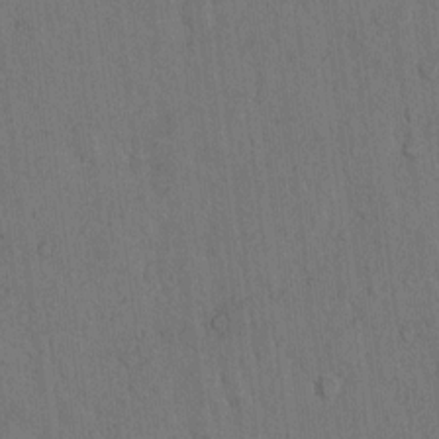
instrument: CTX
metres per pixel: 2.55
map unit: Hto
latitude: 10.0444
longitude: -60.9702
